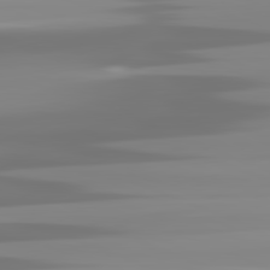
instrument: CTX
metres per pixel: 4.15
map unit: lApd
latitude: 81.9528
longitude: -138.7813
